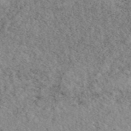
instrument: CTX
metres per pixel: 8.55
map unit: eAb
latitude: 45.5371
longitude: 112.4629
